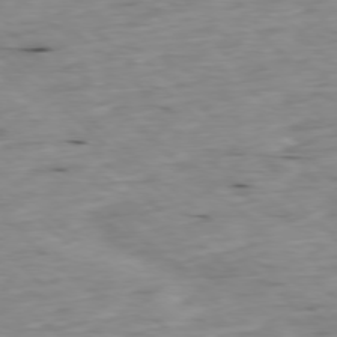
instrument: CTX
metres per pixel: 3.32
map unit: Ap
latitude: -77.9556
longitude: -89.1592
